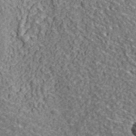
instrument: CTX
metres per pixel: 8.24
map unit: ANa
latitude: 43.4804
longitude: -86.2900
